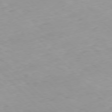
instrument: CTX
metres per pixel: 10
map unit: Ap
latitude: -77.1998
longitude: -91.2537
